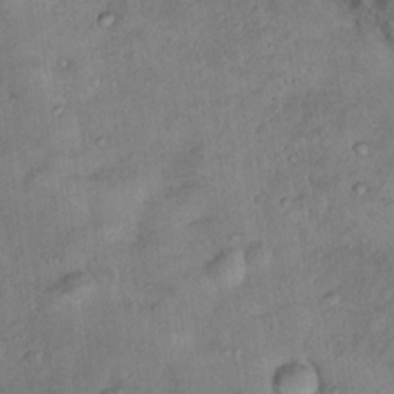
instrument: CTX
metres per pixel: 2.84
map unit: Nhu
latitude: 12.2901
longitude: -27.3860
